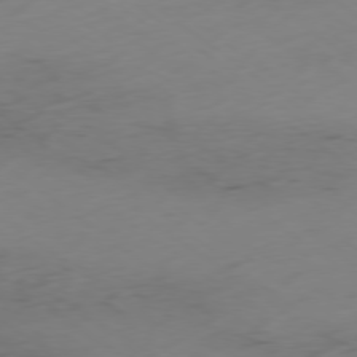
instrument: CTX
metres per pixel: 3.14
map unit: Ap
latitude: -79.0486
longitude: -58.7435
